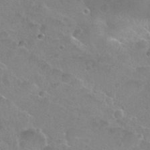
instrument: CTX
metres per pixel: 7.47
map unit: Nhu
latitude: 30.2901
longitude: -52.8380
